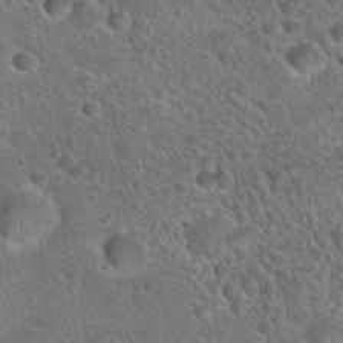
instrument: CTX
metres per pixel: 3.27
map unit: Hto
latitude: 23.2537
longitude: -49.4237
